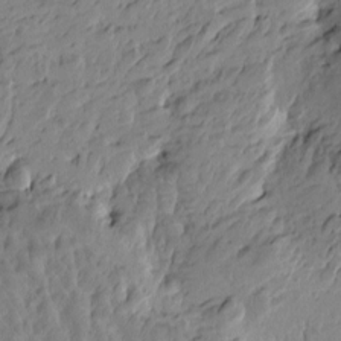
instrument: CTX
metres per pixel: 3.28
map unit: Htu
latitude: -4.3117
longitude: -178.2523
